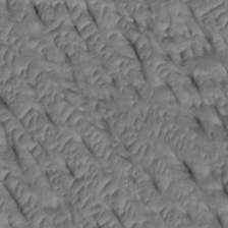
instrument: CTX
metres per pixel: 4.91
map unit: Htu
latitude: 0.7435
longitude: 147.7477
